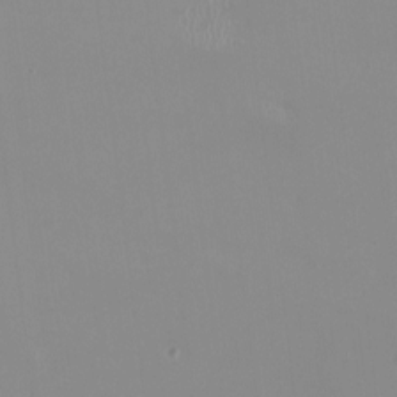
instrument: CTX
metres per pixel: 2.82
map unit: HNhu
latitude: -0.7086
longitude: -5.1403
